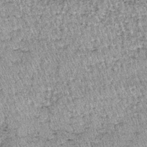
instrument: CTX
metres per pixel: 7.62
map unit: lHb
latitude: -37.1431
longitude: 66.6519
